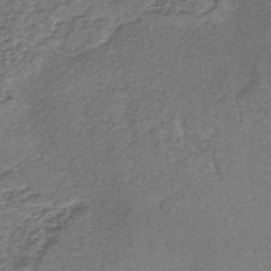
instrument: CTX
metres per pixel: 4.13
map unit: lHb
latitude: -39.7289
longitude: 61.6533
